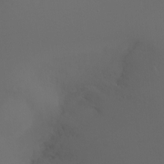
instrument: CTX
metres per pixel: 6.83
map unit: Ht
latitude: -9.0864
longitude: -45.8961
